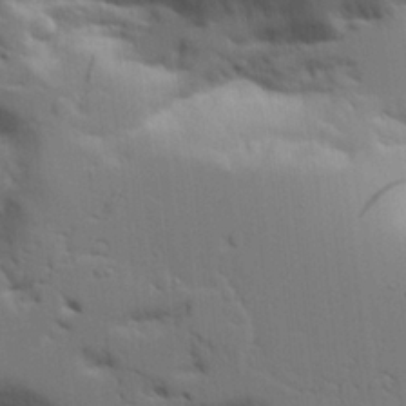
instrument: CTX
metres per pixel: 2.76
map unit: Aa
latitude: 21.9717
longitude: -124.2144
